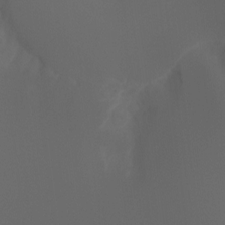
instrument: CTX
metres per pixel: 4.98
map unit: Ht
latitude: -4.1605
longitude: -61.0080
